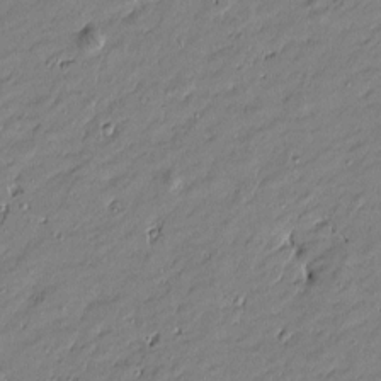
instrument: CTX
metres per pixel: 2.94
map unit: Htu
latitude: -6.3306
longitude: 177.0675
